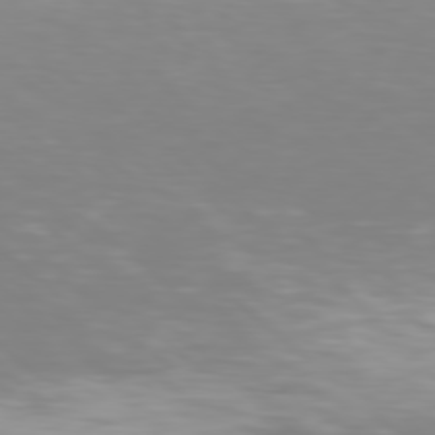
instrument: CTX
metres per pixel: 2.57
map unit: Hpe
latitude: 77.9339
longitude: -135.3670
